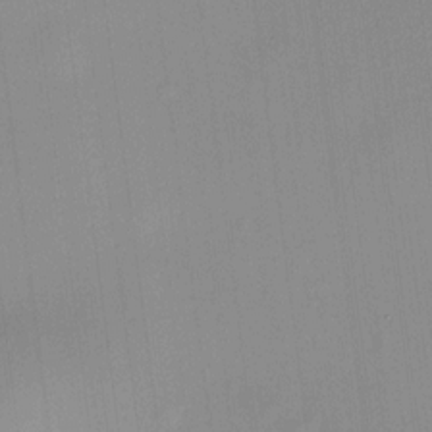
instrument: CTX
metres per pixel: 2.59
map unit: HNhu
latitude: 11.3671
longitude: 10.4251
